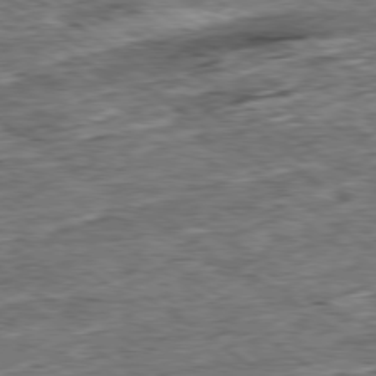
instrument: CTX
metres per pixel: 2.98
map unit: Ap
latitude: -79.4076
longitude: -85.4615
